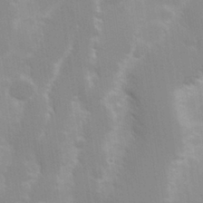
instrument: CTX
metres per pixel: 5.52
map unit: Hve
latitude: 30.8569
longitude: 149.7856
